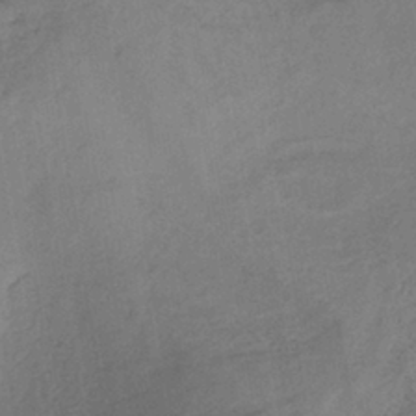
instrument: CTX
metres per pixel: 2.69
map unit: lHb
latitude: -37.8989
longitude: 72.4629
